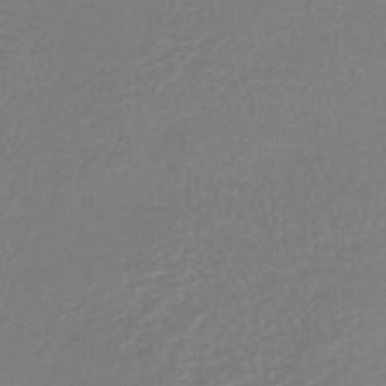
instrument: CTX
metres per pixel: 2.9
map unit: lHb
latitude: -44.6519
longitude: 78.1228
